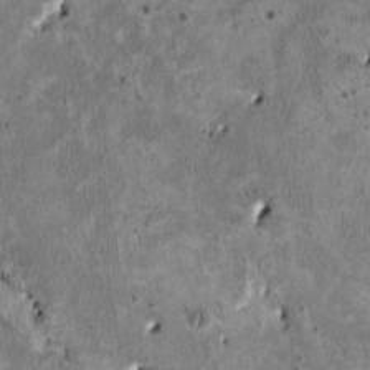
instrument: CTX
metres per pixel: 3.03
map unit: HNhu
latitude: 2.9891
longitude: -4.6113
